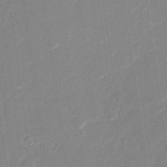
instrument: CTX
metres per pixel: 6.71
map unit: Nhu
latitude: -28.7274
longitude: -65.6694
